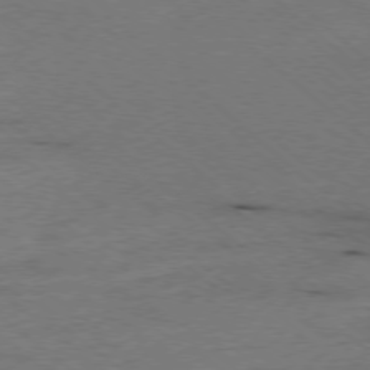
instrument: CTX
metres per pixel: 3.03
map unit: Ap
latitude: -78.4629
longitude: -84.8191
